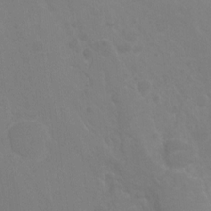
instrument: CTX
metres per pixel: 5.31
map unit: Hto
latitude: -7.4265
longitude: -45.1403
